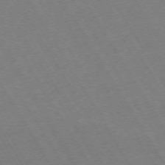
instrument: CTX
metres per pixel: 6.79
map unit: Hpe
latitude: -72.7652
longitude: 9.4265
